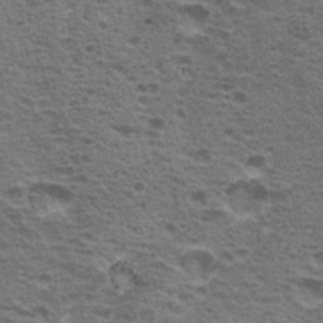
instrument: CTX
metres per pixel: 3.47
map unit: Nhu
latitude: 18.3467
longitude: -30.9325
